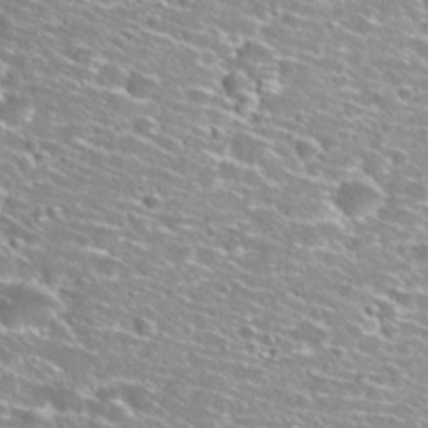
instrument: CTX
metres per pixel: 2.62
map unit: Nhu
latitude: 29.3104
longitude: -48.4790
